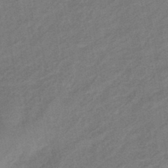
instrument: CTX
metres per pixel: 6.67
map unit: eHb
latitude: -43.1053
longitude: 84.3873
